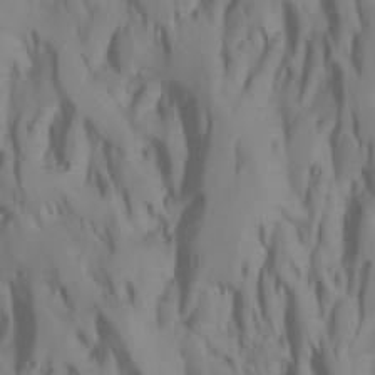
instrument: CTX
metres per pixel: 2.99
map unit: Htu
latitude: -7.1242
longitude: -66.0255
